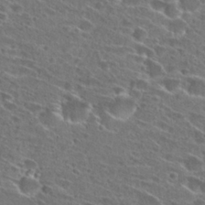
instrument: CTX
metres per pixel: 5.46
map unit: Hto
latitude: 26.3656
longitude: -46.1389
